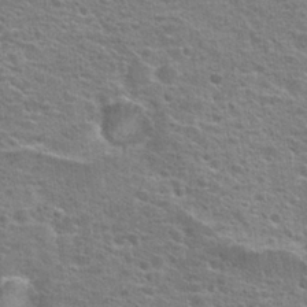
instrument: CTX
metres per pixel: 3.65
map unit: Hto
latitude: 24.3467
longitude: -47.8962
